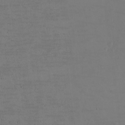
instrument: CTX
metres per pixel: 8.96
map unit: eHh
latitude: -5.2376
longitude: -82.4034
